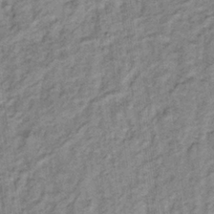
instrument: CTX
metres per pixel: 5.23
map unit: lHb
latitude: -32.0094
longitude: 64.6897
